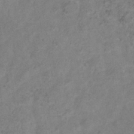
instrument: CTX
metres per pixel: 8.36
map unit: Hve
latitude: -33.8989
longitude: 89.8611
